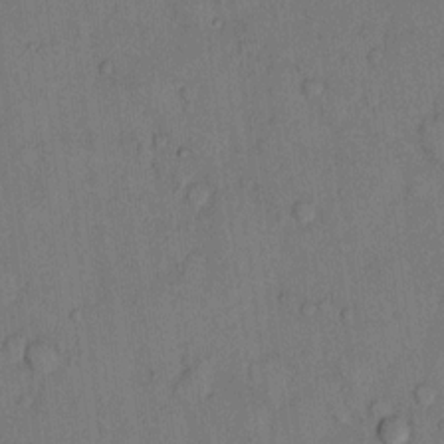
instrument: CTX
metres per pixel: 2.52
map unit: Hto
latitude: 10.4412
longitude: -58.5168
